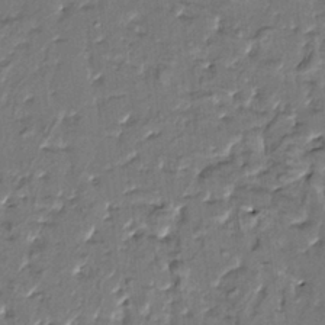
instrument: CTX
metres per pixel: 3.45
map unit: HNhu
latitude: 4.3845
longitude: 8.5952
